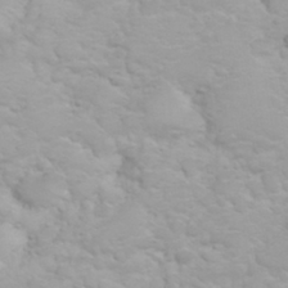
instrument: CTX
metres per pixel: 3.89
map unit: eHh
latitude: 31.8962
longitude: -62.1389
